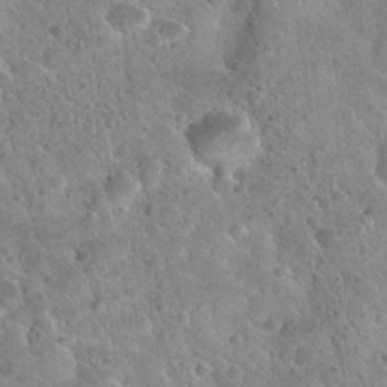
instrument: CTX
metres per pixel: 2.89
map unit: Nhu
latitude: 31.4994
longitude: -52.1200
